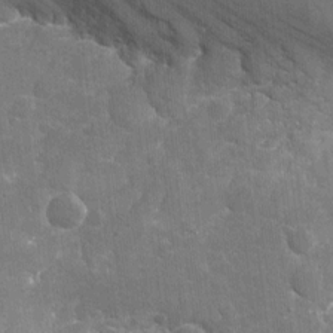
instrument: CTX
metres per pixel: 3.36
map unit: Nhu
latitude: -15.8990
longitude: -58.4034
